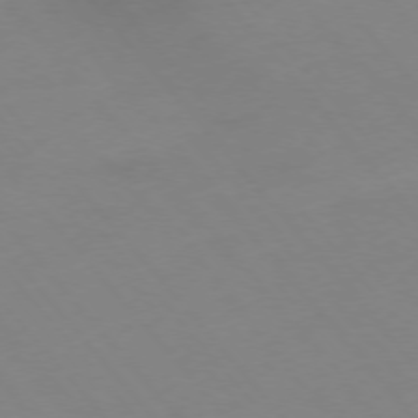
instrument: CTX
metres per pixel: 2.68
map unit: Hpe
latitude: -76.2173
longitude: -19.9906
